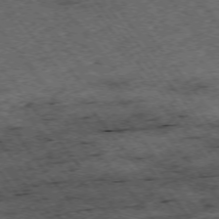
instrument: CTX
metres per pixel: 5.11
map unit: Hpe
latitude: -74.9920
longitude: 4.7274
